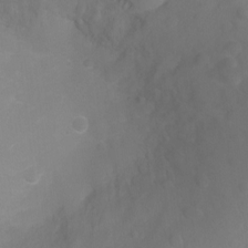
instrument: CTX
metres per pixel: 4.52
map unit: Ht
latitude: -2.8219
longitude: -25.1970
